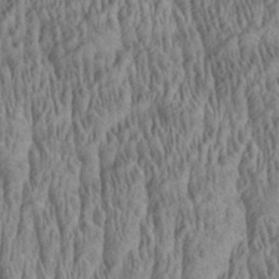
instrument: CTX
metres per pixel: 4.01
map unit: Aa
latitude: 27.6694
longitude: -136.0444
